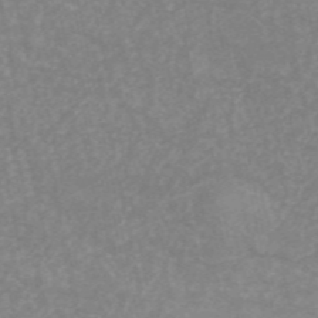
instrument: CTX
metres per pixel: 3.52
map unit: ANa
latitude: 46.2712
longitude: 25.8611
